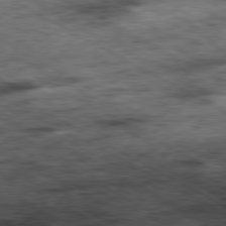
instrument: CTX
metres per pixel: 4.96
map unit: Ap
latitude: -80.8786
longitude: -89.9717
